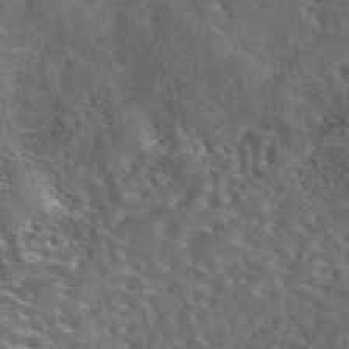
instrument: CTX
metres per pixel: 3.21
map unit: eAb
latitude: 43.9906
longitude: 110.5762
